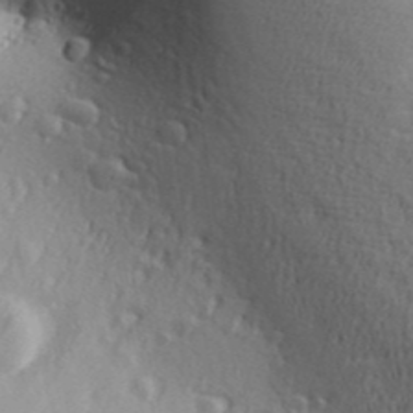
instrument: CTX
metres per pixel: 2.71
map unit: Aa
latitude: 29.6316
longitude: -138.9136
